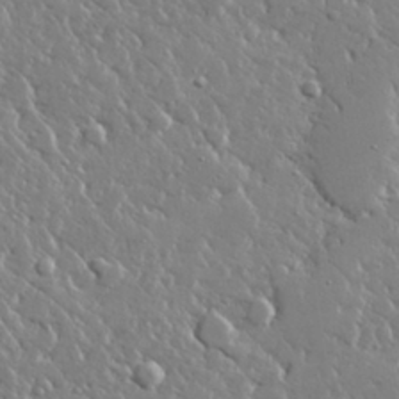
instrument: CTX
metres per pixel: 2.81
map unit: lHvf
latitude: 32.2711
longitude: -92.9324
